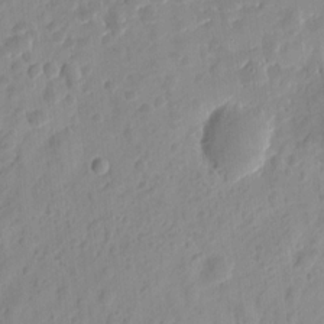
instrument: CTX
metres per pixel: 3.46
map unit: eHh
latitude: 8.4034
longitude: -74.6491
